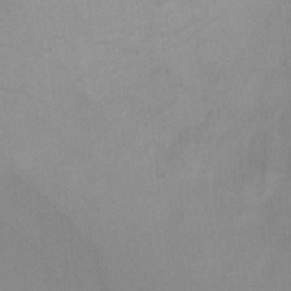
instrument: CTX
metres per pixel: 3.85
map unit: Nhu
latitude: 10.5546
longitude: -25.5182
